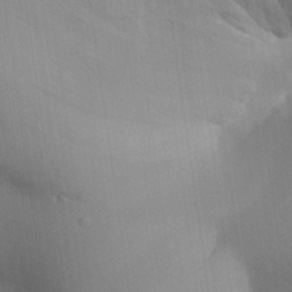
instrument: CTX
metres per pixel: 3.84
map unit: Aa
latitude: 26.1578
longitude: -137.3104
